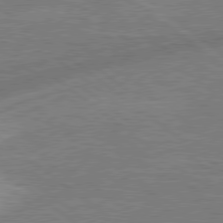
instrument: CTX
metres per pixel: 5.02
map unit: lApd
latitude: 79.0459
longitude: -170.5924
